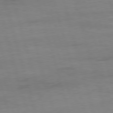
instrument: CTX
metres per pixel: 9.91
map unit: Ap
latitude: -76.7274
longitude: -73.5938
